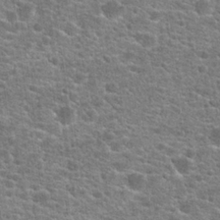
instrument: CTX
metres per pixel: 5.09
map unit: Hto
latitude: 21.1970
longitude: -44.2522
